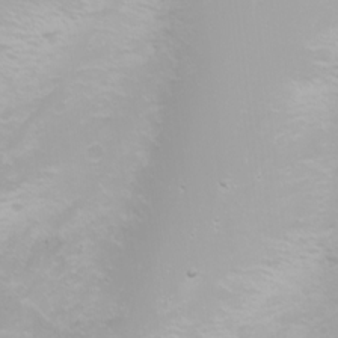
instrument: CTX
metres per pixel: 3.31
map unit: Nhu
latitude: -0.2929
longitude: -77.1403
